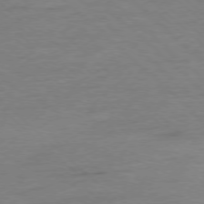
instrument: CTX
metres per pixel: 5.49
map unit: Ap
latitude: -78.1416
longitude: -88.3468
